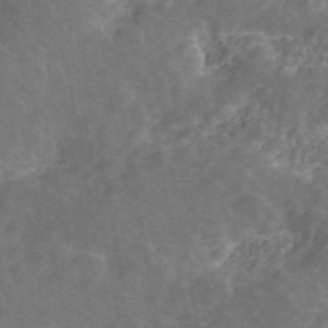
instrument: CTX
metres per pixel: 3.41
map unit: ANa
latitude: 45.1781
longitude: 38.8408
